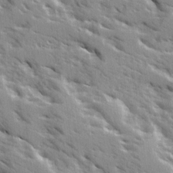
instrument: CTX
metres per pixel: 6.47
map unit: Ave
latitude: 16.0255
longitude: -130.4790
